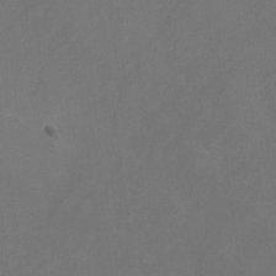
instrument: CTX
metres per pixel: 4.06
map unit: Nhu
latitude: -12.9353
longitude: -72.9136
